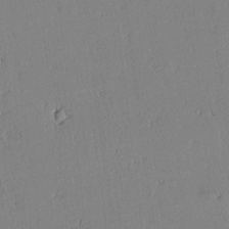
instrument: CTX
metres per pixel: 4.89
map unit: lAvf
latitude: 7.6883
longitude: 169.5588
